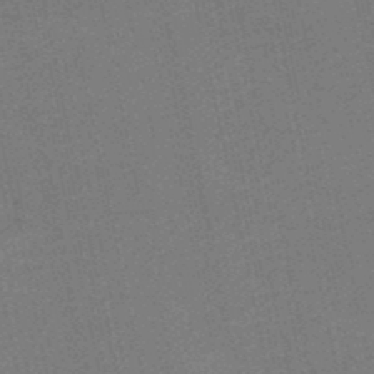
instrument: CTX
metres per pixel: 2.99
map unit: HNb
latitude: -48.8030
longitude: 59.0864
